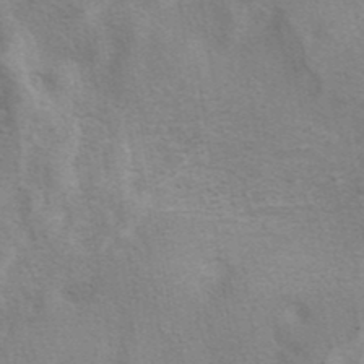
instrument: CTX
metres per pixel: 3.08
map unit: eAb
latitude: 40.9513
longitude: 106.0661
